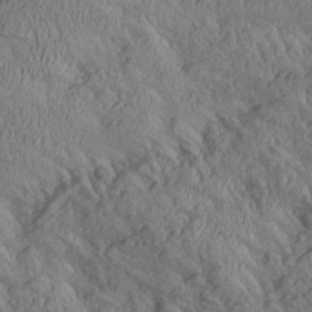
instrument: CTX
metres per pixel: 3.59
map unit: Aa
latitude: 27.1403
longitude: -133.1970
